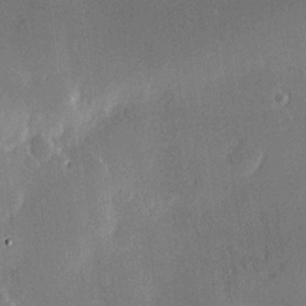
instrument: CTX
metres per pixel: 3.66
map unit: Hve
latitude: 17.7072
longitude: 150.4440
